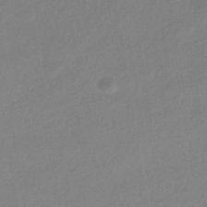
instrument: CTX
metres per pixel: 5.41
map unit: HNhu
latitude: -41.8233
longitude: 95.5777
